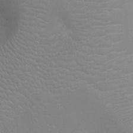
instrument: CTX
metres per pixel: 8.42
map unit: Ht
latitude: -3.4643
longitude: -17.8961
